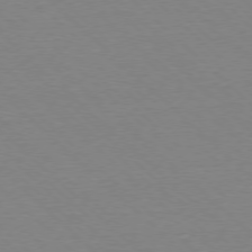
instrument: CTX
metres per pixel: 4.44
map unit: Ap
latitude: -78.0283
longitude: -62.1200
